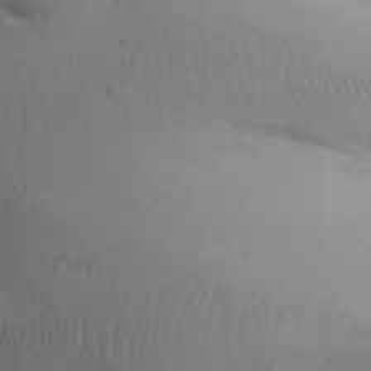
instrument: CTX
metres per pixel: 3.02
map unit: Aa
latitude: 30.4790
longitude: -145.8772
